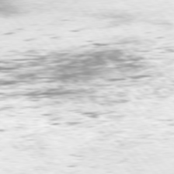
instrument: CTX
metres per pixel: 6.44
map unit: Hpe
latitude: 75.9339
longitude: -133.0270
